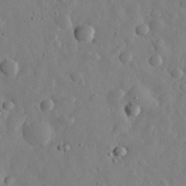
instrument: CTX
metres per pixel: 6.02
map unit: eHh
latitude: 30.0444
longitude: -77.7638
